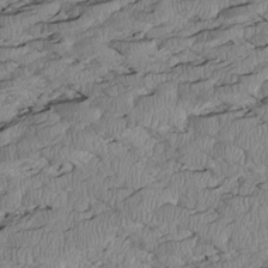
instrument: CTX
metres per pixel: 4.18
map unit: Htu
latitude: 2.6679
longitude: 149.6533
